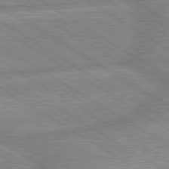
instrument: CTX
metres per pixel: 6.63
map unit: lApd
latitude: 80.0255
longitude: -170.4412
